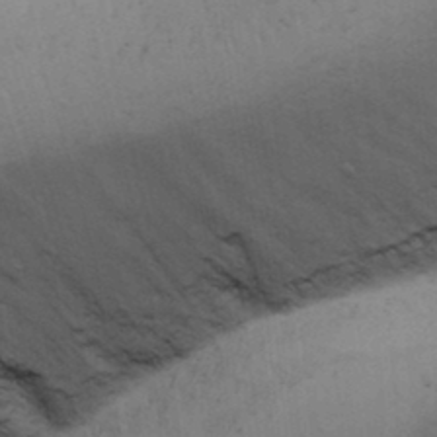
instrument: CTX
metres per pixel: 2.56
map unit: Ave
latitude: 13.5371
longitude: -102.4412
